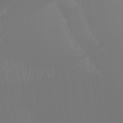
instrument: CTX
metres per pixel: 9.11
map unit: Hto
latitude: -8.1984
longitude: -50.7624
